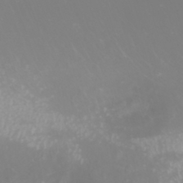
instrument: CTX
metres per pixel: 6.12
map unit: Nhu
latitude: -9.4454
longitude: -79.0081
